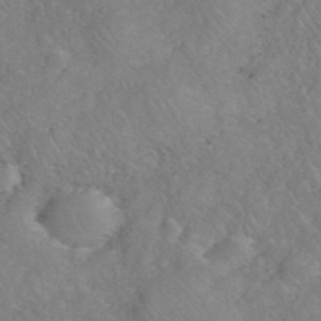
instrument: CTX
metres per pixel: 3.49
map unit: eHh
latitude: 40.4789
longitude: -57.5749
